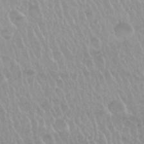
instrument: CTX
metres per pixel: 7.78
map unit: Nhu
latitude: 29.5938
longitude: -55.4804
